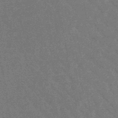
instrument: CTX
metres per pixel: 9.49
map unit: lHb
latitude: -48.5385
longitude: 82.7085
